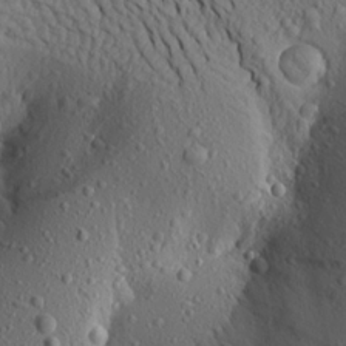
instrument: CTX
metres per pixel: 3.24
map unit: Aa
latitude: 18.5168
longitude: -148.1011
